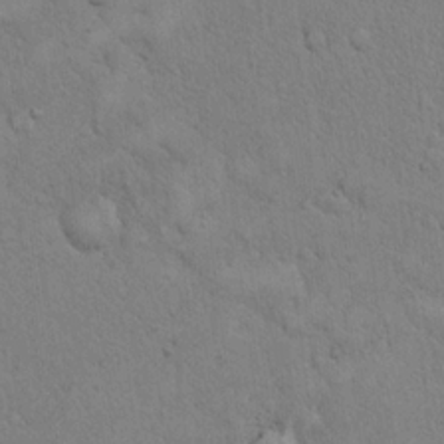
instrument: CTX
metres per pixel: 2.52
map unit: eHh
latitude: 19.0269
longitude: -61.3104
